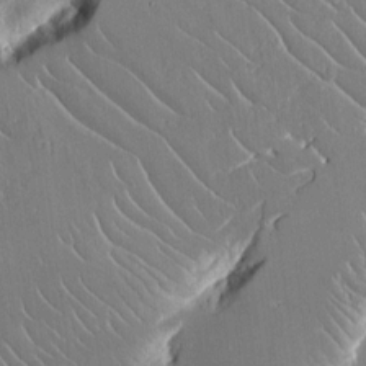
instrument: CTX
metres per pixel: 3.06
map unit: Aa
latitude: 12.8758
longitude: -126.8947
